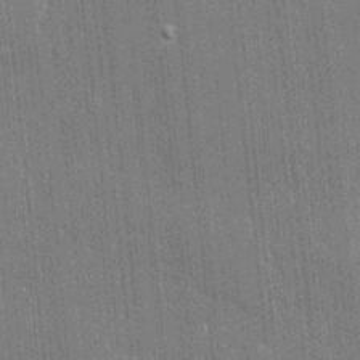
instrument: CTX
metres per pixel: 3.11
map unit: eHh
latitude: 5.7261
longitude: -74.4790
